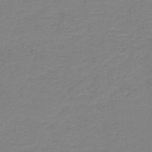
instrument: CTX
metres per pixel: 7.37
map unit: HNb
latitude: -45.3132
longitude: 53.4265
